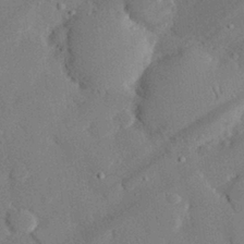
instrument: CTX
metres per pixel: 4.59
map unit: eHh
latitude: 28.1578
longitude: -80.8380
